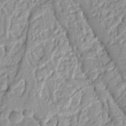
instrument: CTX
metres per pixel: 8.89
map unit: Ht
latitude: 7.9906
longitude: -77.6127
